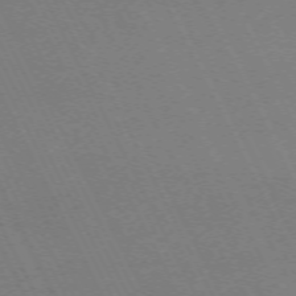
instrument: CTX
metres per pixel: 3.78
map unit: Hpe
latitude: -71.3132
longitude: 8.5574
